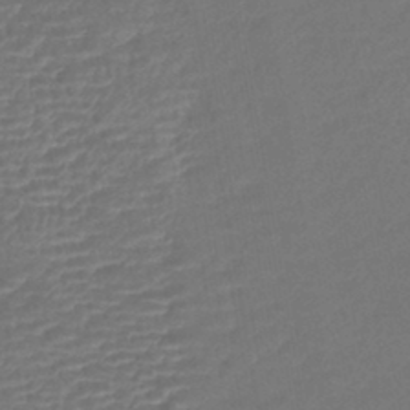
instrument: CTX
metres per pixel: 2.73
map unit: lHb
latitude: -43.0297
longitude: 76.4062
